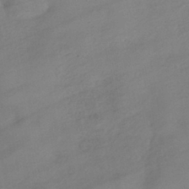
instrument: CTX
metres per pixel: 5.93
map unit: HNhu
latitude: -40.6896
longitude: 99.1998
